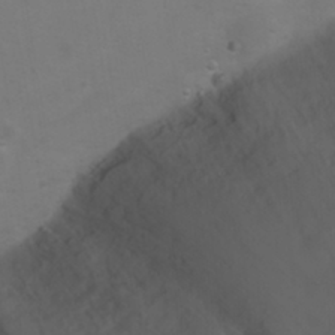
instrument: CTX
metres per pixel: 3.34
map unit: Nhu
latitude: 23.7072
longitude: -62.4412
